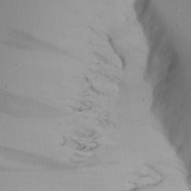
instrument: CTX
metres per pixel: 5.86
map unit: Aa
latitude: 24.3089
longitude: -131.9906
